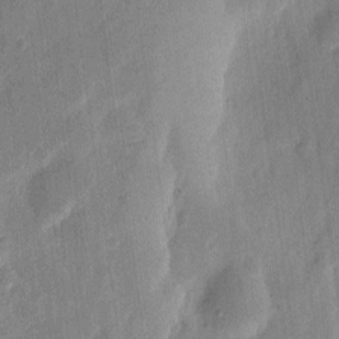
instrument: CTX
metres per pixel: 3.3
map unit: eHh
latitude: 6.6113
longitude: -71.1214
